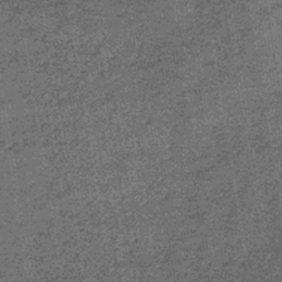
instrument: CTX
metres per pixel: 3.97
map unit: lHb
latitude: -39.7477
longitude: 66.1417
